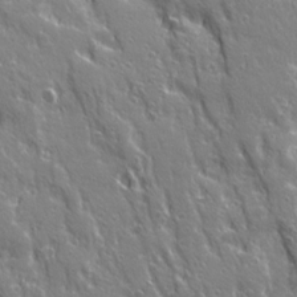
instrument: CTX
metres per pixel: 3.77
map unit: Ave
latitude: 21.4805
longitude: -135.0836
